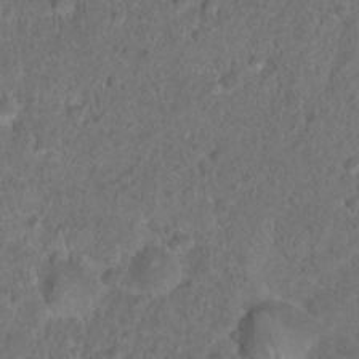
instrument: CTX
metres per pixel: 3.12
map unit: Hto
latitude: 17.8772
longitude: -40.9891
